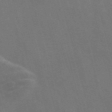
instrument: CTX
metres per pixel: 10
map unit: Nve
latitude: -58.1227
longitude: 64.5763
